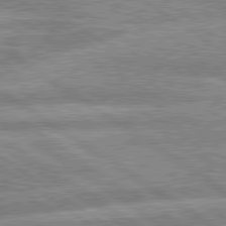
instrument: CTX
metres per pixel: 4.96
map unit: lApd
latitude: 80.0633
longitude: -164.1200
